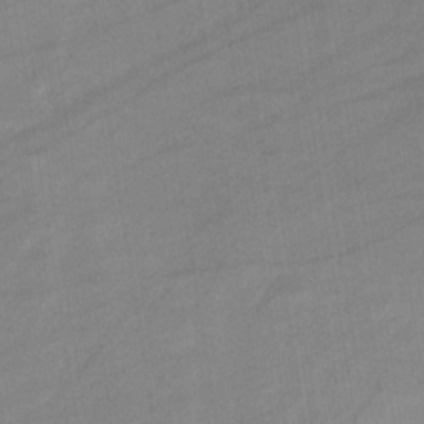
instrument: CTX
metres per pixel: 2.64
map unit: eHb
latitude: -34.6896
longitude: 73.0108
